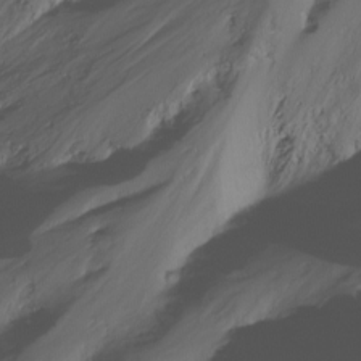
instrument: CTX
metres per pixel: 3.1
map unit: Nhu
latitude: -13.4266
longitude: -62.6869
